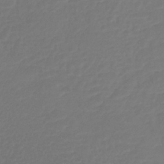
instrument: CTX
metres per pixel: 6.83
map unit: lHb
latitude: -42.8030
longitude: 67.3699
